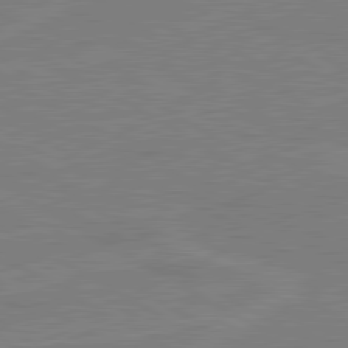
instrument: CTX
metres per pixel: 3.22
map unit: lApd
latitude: 80.5168
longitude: 122.4062
